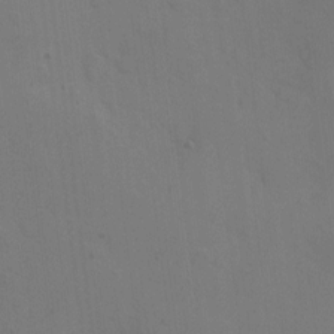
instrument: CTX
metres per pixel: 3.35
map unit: eHh
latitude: 6.4979
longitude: -65.9717
